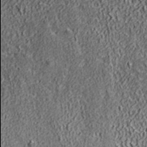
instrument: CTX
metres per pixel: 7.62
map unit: lHvf
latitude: 40.1388
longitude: -85.9906
